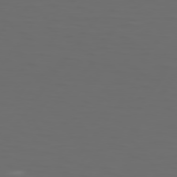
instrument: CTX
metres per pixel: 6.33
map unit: Hpe
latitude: 75.2348
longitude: -125.3859
